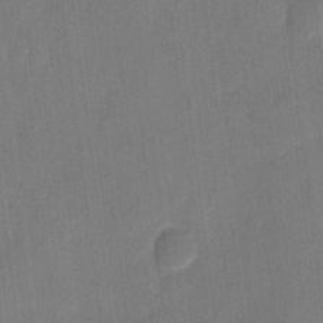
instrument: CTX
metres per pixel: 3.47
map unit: eHh
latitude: 10.2145
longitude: -68.5735
